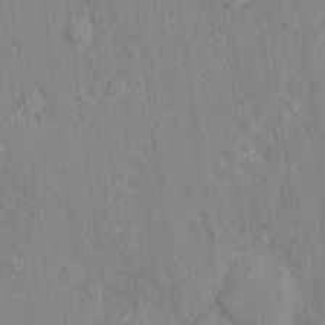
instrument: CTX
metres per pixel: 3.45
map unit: Nhu
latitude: 16.0822
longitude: -32.3278
